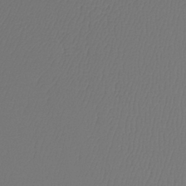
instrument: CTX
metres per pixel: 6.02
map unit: Htu
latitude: -14.5385
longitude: -46.9514
